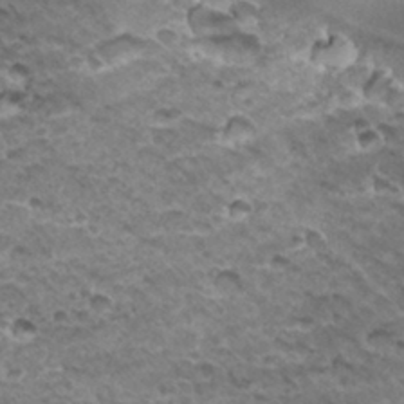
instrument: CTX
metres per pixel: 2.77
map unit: Hto
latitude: 32.0822
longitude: -40.1577
